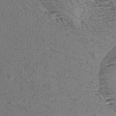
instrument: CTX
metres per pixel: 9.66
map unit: Aa
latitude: 18.7624
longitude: -145.2159
